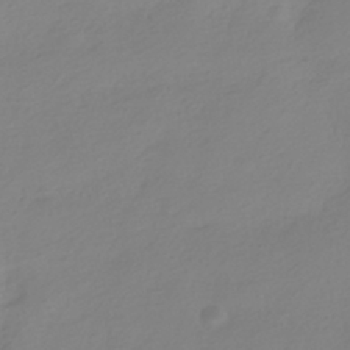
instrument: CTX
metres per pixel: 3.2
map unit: HNhu
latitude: -40.7274
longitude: 96.7841
